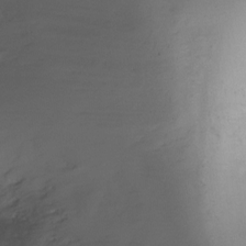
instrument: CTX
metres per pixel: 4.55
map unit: Ht
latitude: -9.5777
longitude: -29.0269
